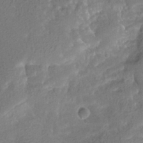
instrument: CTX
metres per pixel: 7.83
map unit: Htu
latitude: -12.1606
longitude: -73.9339
